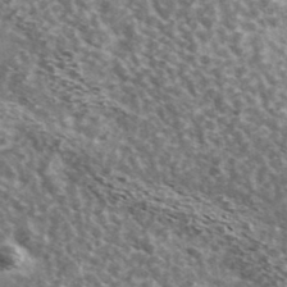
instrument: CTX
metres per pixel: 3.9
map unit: Ave
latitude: 39.2726
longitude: -108.1200
